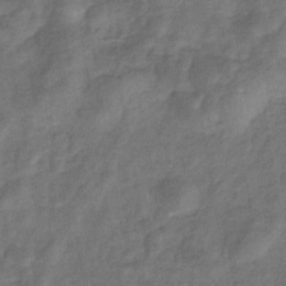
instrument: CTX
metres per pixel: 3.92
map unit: eHb
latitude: -33.4266
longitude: 74.1606
